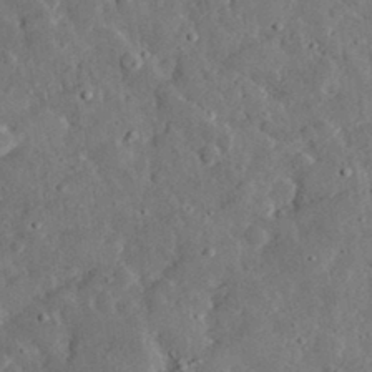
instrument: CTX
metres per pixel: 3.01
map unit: lHvf
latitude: 32.3467
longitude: -84.2901
